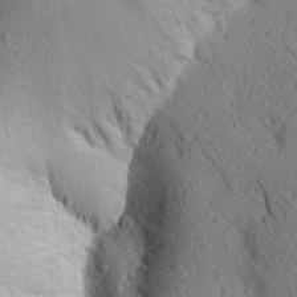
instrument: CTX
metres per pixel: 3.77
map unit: Aa
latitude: 24.2711
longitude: -145.0458
